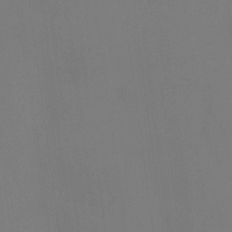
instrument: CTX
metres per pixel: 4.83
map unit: Htu
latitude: -14.3307
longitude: -48.1578
